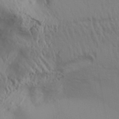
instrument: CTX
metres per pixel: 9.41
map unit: Aa
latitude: 31.4049
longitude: -135.9339
